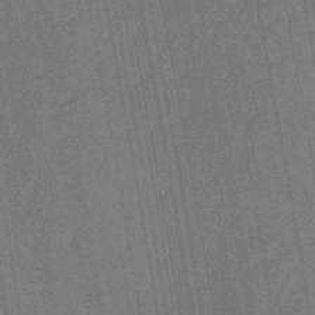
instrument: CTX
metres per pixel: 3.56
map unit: eHb
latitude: -30.0283
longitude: 70.1795
